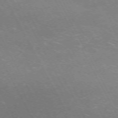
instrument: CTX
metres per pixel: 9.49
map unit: Hpe
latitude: -71.3888
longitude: 8.9731
